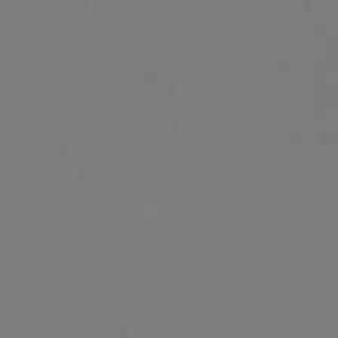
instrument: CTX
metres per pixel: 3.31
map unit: Htu
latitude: -13.7856
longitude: -48.6302
